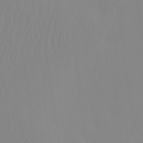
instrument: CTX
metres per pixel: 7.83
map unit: eHh
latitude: -4.0661
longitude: 14.5763
